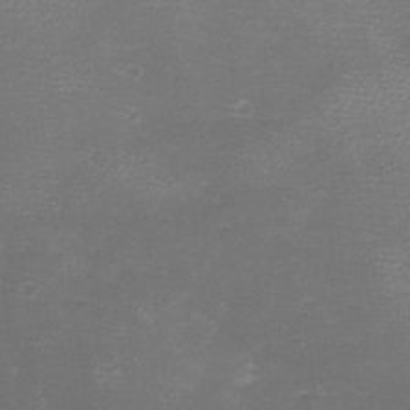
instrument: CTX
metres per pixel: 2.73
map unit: eHh
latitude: -6.7463
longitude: -78.7624
